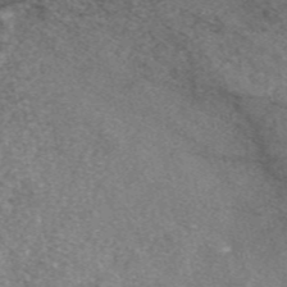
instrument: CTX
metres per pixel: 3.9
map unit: eAb
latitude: 48.0822
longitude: 117.1431
